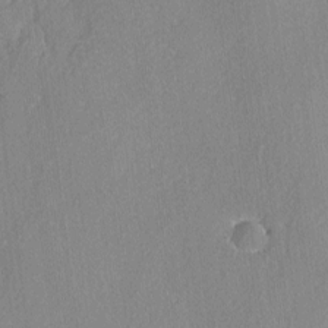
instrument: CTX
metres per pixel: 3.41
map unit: lAvf
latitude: -4.7463
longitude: -109.1592
